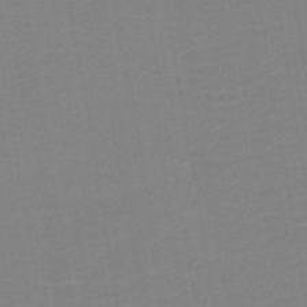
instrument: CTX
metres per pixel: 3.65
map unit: HNb
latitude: -49.8989
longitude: -48.6868
